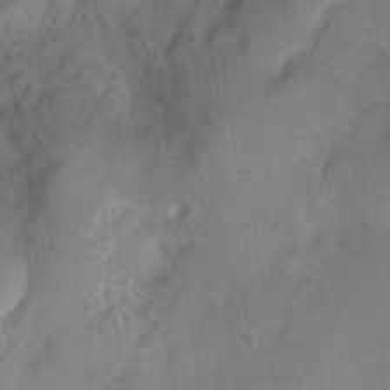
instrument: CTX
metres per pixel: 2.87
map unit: Hto
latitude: 17.2159
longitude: -38.8947
